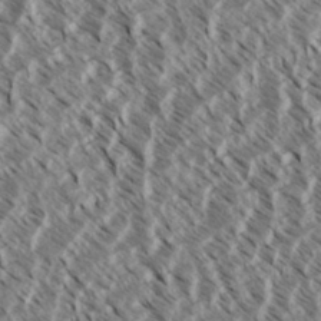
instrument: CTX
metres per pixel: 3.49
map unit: eHh
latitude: 34.8569
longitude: -139.4048
